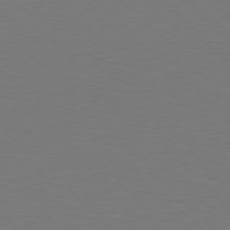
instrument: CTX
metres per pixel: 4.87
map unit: Hpe
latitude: 77.0269
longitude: -167.8961
